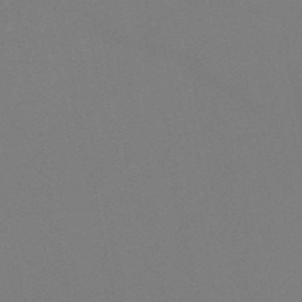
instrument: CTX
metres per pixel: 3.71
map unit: HNb
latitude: -51.7289
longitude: -42.6868
